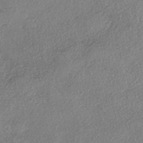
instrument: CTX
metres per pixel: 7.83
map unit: eHh
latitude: -41.7289
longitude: 120.0661
